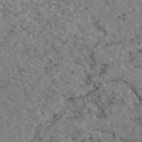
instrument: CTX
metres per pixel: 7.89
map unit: eAb
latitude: 47.8206
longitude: 113.6911
